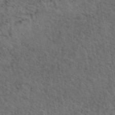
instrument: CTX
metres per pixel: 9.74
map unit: eAb
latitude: 44.8002
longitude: 113.1431
